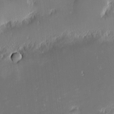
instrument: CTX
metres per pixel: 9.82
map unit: eHh
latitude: -2.5573
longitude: -84.1956
